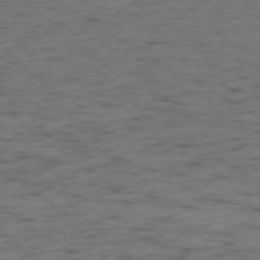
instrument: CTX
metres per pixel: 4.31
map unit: Ap
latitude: -76.9542
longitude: -91.3293
